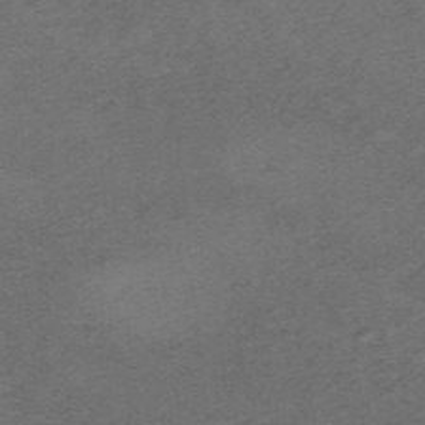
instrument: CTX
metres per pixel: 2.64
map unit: HNb
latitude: -55.7289
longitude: -46.1767
